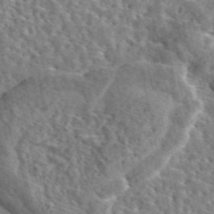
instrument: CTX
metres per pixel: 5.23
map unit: eAb
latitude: 45.3104
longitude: 111.2565
